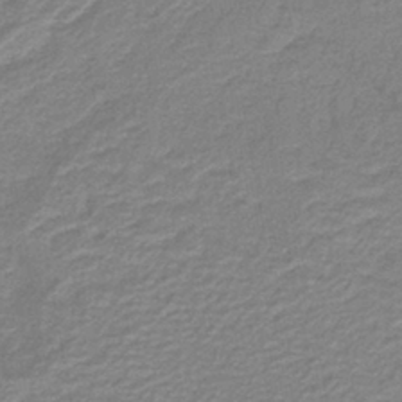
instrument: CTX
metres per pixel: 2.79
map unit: lHb
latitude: -40.7463
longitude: 53.7477
